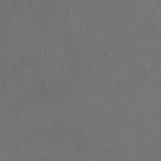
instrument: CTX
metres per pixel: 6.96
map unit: HNhu
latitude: 7.4048
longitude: 9.1242
